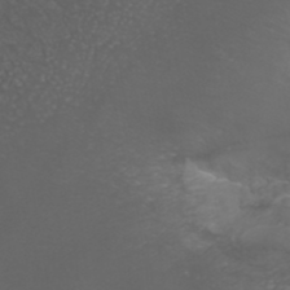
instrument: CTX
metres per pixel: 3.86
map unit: ANa
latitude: 38.7057
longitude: 23.5399
